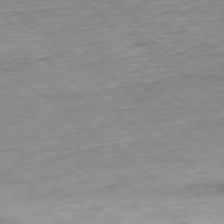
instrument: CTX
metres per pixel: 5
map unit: Hpe
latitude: -78.8975
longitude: 11.8611
